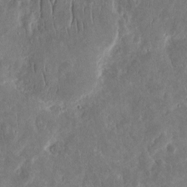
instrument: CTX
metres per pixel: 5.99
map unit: eHh
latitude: 12.7058
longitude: -73.6505
